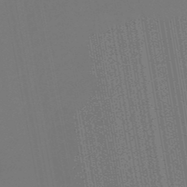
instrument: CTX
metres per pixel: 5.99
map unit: lHb
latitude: -47.6344
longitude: 74.2740
